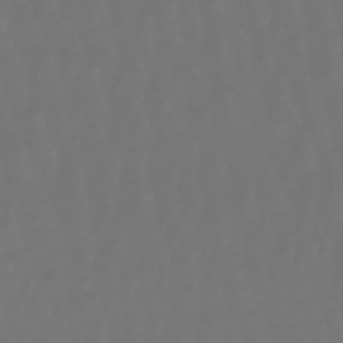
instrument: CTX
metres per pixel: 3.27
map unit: lHb
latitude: -47.6344
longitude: 81.7100
